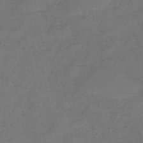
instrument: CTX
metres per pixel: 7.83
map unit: HNb
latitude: -47.7288
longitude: -39.4048
